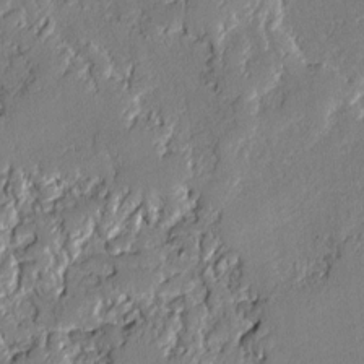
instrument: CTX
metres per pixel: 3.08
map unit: lAvf
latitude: -1.6155
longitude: -109.1025
